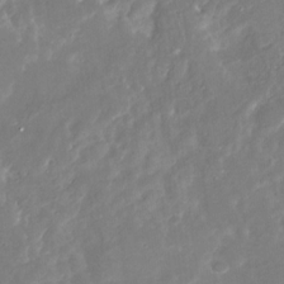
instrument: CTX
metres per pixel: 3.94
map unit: Nhu
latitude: -29.4266
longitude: -77.3292
